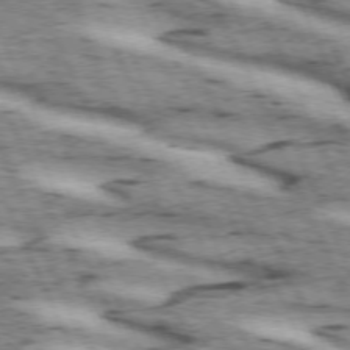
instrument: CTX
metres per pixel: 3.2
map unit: lApd
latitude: 72.4034
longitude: -54.3278
